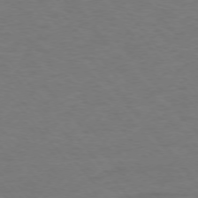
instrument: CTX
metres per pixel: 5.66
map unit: Ap
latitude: -76.1228
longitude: -88.2712
